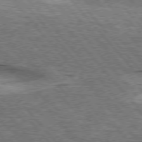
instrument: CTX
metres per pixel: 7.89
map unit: lApd
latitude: 75.6883
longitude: -57.1025
